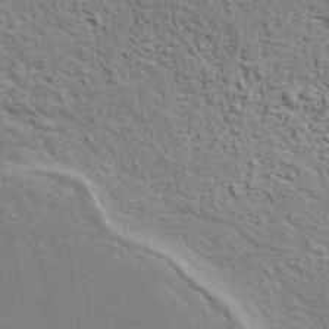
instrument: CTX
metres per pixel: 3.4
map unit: ANa
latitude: 41.4426
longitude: 29.4454
